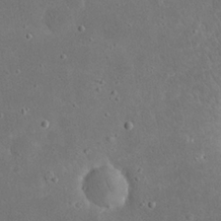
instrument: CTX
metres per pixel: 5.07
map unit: eHh
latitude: 23.5371
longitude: -67.4993
